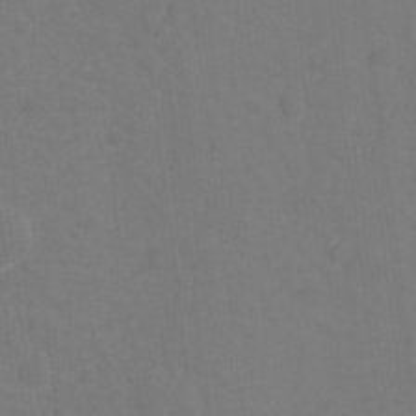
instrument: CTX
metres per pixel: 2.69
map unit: Hto
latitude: -1.1432
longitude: -34.6112
